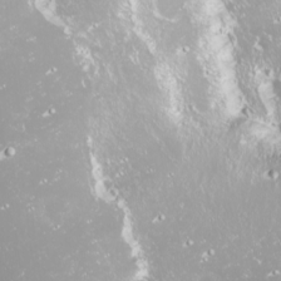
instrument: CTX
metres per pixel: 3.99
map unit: Nhu
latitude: -9.4076
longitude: -70.1956
